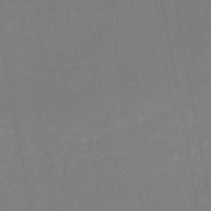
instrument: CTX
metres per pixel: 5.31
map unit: HNb
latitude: -50.5763
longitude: -53.6505
